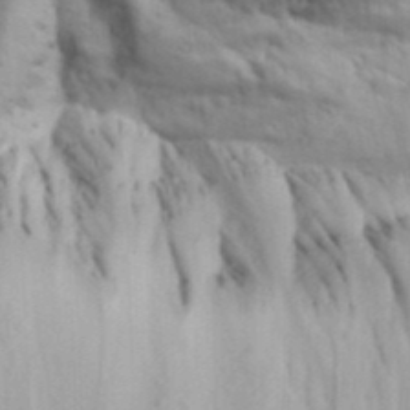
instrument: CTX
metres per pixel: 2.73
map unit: Aa
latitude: 17.9339
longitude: -125.9717
